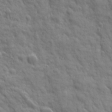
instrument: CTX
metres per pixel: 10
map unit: Ave
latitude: 19.4426
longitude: -133.9528
